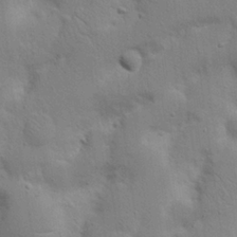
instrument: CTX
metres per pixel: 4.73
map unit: Nhu
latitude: 17.4804
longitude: -75.1592
